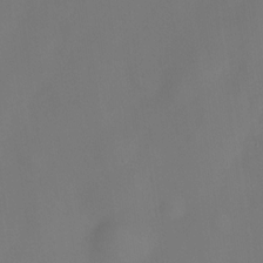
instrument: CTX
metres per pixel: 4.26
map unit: eHh
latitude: -23.8612
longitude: 15.8801
